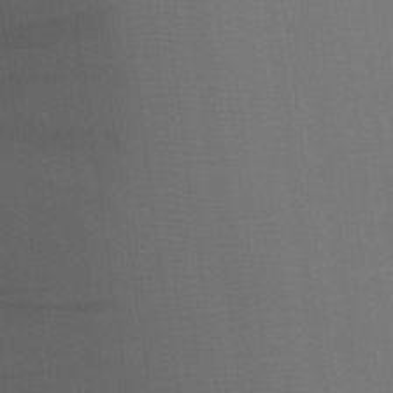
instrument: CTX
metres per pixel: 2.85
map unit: eHh
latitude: 24.5545
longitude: -71.5938
